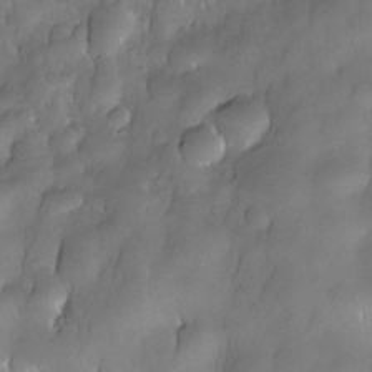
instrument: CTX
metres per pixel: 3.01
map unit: Nhe
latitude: -30.7841
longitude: -140.3845
